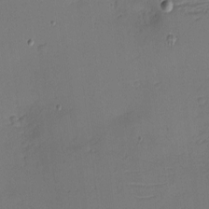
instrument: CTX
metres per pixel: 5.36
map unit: eHh
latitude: -3.3887
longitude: -79.5371
